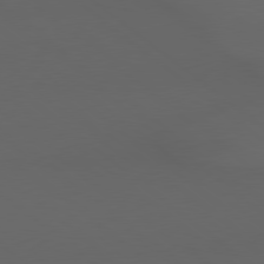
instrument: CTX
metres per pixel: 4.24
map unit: lApd
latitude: 79.0081
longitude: -165.8205
